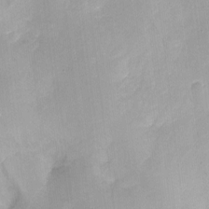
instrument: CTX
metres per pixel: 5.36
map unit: Nhu
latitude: -13.5210
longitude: -40.5167
